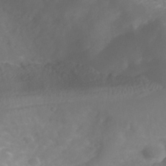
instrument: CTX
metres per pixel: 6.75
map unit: Nhu
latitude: -40.8975
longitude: -85.3104
